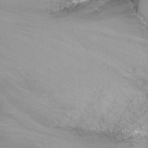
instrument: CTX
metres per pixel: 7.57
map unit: Nhu
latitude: -13.7856
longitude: -70.1011
